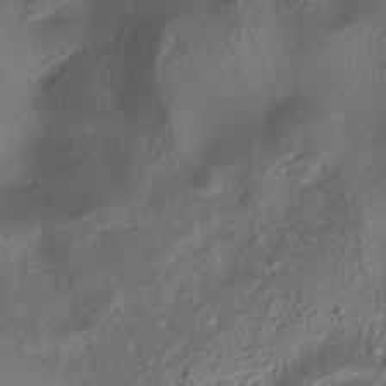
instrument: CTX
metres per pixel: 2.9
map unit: ANa
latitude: -36.6140
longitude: 94.9730
